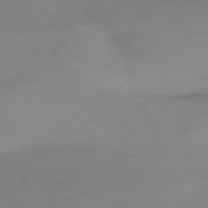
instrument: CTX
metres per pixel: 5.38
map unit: Ap
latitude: -77.6722
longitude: -67.8205
